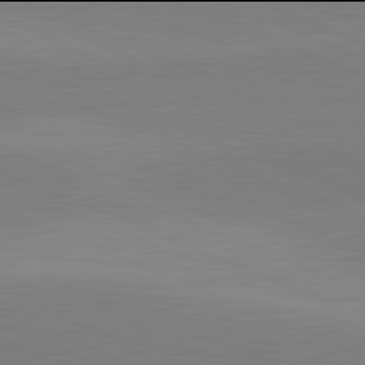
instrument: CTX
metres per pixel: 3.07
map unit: lApd
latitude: 81.9906
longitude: 138.1984
